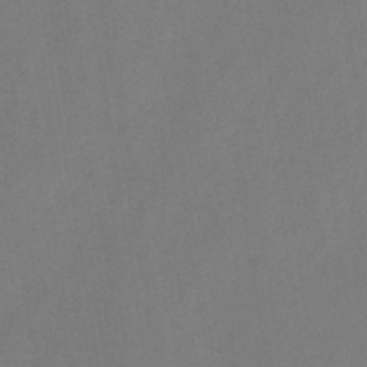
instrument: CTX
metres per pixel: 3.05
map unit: HNb
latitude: -44.8408
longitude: -39.2348
